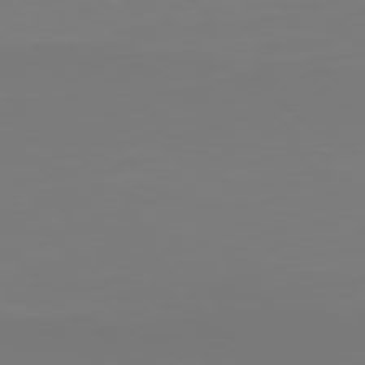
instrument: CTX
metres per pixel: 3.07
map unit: Hpe
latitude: 77.5182
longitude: -136.6113
